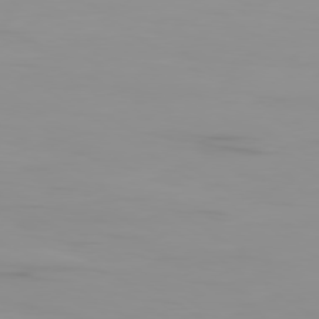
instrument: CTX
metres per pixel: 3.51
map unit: Ap
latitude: -79.6910
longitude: -94.4979
